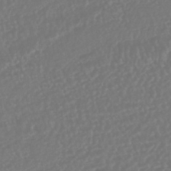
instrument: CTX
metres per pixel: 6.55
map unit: HNhu
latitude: -46.4440
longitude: 103.9367
